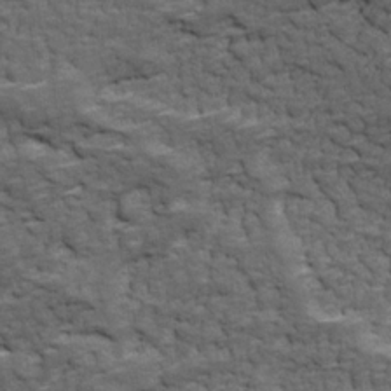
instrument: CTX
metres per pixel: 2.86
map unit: Ave
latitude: 17.8017
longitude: -135.6127
